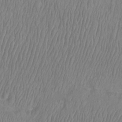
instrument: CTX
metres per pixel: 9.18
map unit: Htu
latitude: -8.9542
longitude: -75.7639
